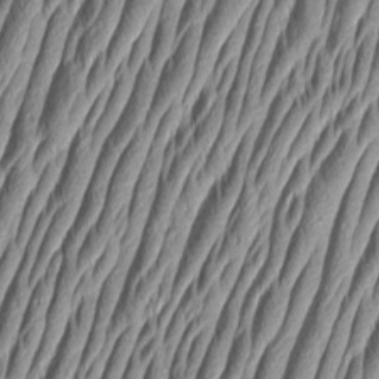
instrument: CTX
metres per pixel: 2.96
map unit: Aa
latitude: 7.0836
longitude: -129.4993
